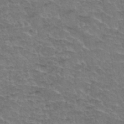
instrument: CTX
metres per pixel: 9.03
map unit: Hto
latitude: 35.3103
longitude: -45.5749
